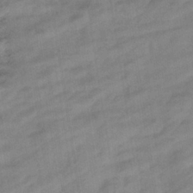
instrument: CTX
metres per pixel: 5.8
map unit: eHb
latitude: -37.8800
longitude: 81.3888
